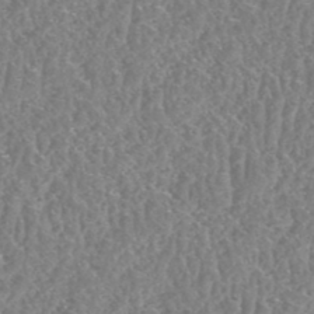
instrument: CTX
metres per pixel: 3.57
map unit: HNhu
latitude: -48.4629
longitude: 29.8989
